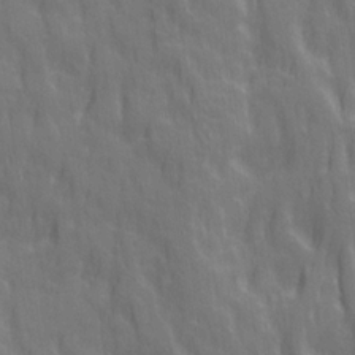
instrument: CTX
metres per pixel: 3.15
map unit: Ave
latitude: 20.4412
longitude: -134.0633
